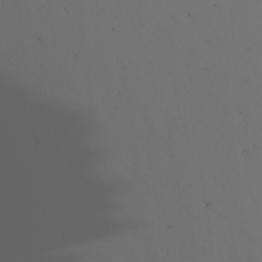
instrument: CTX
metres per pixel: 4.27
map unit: Nhu
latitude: -6.4629
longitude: -93.3859
